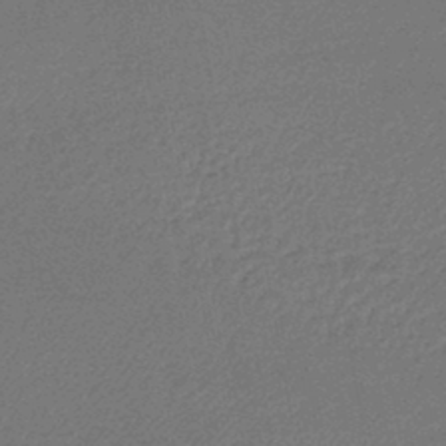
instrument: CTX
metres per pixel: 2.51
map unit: lHb
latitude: -45.8611
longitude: 57.3321
